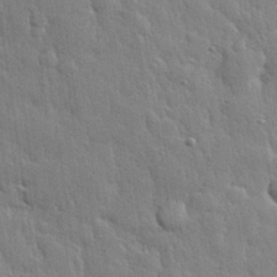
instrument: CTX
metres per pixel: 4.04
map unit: eHh
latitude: 31.8017
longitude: -79.1214
